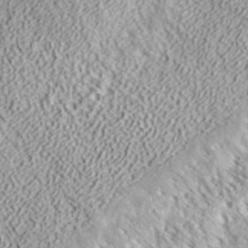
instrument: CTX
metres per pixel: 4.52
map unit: ANa
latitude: 36.7813
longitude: 18.4818
